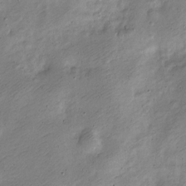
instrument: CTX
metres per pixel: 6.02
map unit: Nve
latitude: -24.1228
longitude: 106.9542
